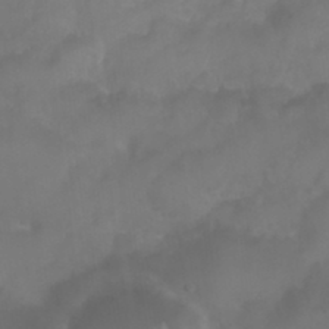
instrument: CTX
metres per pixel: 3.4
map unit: Nhu
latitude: 24.7435
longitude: -62.4979
